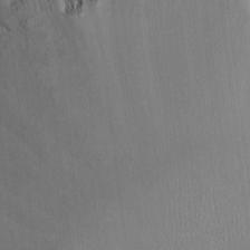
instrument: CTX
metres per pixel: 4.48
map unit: HNhu
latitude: 7.0647
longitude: 2.8219
